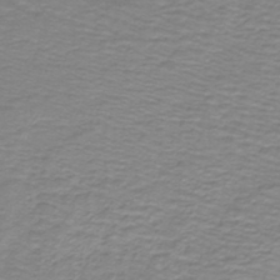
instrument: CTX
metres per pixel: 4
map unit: lHb
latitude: -41.0108
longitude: 52.2928
